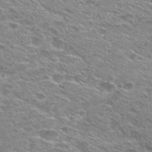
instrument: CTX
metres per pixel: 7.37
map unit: Hto
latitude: 29.9528
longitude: -47.3293
